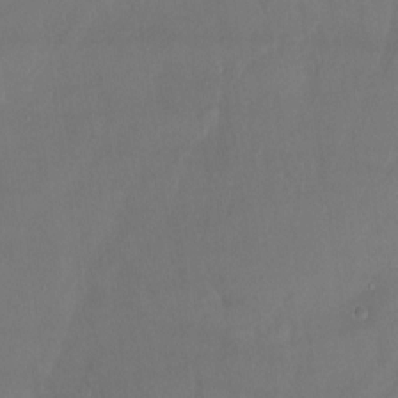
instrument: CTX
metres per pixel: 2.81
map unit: Ht
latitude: -13.8611
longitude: -43.8583
